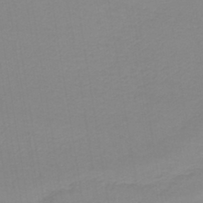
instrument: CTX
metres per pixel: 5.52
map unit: lHb
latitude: -41.8611
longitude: 71.0675
